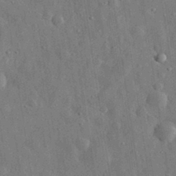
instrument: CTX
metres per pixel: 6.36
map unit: eHh
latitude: 31.5938
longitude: -74.1767
